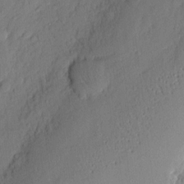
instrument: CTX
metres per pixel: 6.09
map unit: eHh
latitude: 6.6301
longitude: -75.1214
